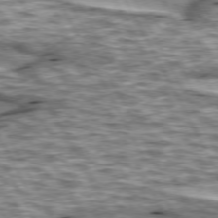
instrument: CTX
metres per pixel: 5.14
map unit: lApd
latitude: 74.2900
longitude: -55.2915
